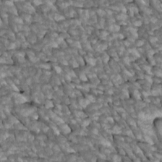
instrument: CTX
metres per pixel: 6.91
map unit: Htu
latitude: 1.4237
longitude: 145.1053
